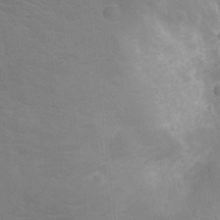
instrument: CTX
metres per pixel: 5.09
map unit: Ht
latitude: -12.5196
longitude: -25.2725
